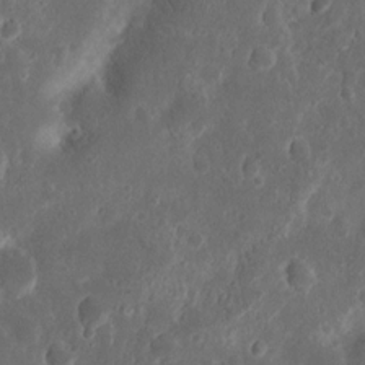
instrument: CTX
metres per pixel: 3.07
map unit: Nhu
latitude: 13.7072
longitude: -73.6883
